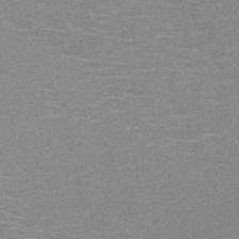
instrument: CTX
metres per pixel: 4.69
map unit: HNb
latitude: -46.8786
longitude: -46.6113
